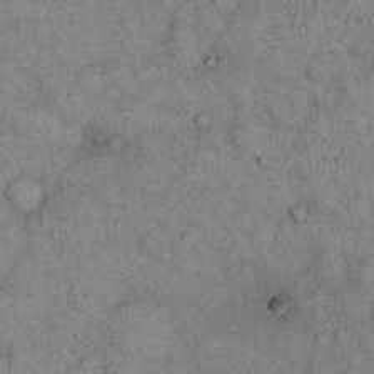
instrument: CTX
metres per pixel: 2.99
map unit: eHh
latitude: 15.6694
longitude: -62.3468
